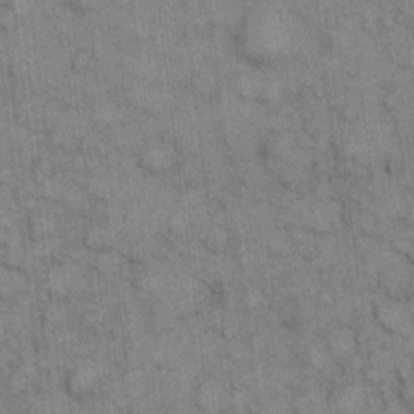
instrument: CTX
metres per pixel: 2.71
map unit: eHh
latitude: 6.9136
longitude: -64.4601
